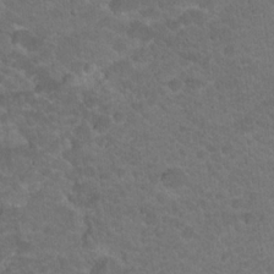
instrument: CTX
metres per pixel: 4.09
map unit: Hto
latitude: 19.0458
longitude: -35.5749
